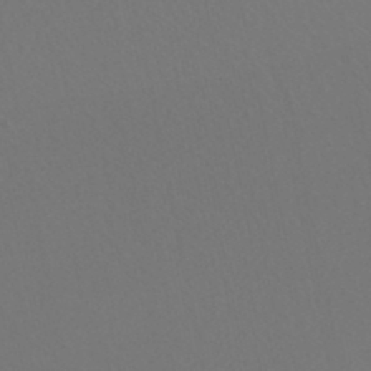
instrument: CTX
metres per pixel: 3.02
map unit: HNhu
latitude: -48.0850
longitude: 103.3321
